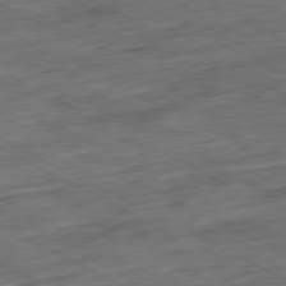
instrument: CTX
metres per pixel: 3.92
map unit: Ap
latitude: -81.1242
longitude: -73.3860
